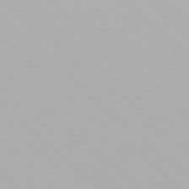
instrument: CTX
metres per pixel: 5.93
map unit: Hpe
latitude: 77.8394
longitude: -133.1025
